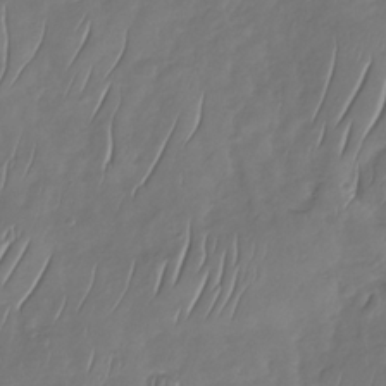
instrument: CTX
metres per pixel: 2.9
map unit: Nhu
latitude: -30.1983
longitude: -58.8569
